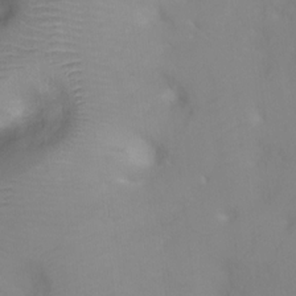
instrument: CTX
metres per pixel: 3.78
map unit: Ht
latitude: -4.2928
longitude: -28.1011
